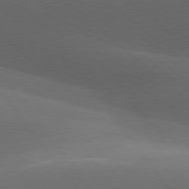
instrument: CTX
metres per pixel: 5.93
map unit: lApd
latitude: 78.0444
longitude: -52.1011
